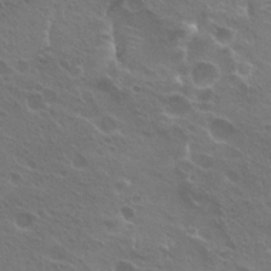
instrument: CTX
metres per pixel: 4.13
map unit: Hto
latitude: 24.9702
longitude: -38.6679
